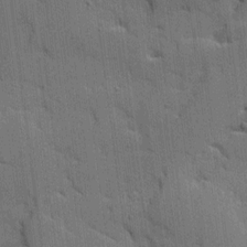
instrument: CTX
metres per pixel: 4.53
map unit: Ave
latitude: 11.7639
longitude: -101.1592
